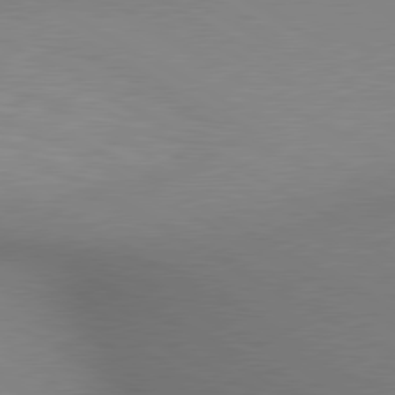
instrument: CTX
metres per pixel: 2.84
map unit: lApd
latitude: 80.1578
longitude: 132.1795
